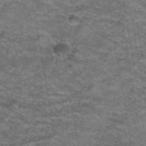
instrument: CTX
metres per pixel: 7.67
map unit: Hto
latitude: 39.4993
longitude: -42.2334
